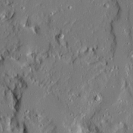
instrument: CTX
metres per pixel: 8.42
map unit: Ave
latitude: 21.0459
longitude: -127.9339
